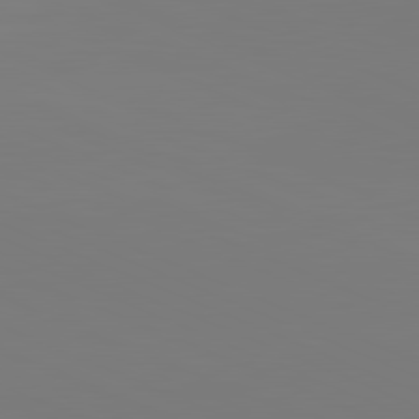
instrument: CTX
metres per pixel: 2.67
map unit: lApd
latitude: 81.8583
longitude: 147.4454
